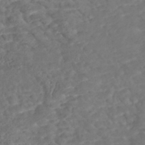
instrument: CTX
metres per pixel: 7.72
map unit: Nhe
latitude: -47.2754
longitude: -172.4601
